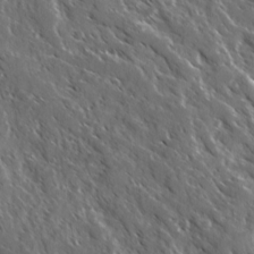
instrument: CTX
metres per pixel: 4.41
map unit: Ave
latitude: 14.8947
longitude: -133.1781
